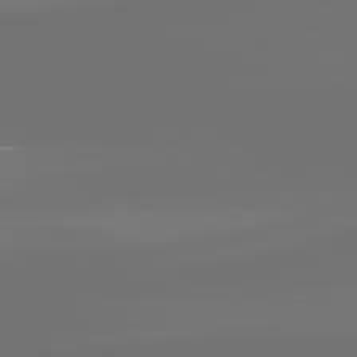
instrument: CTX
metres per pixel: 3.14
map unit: lApd
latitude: 82.2522
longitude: -154.4223
